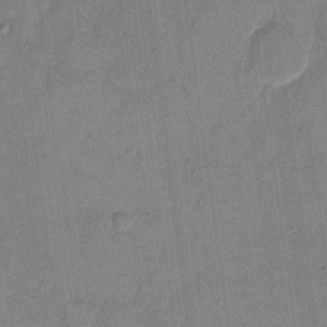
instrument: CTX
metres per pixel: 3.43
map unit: eHh
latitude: 7.6883
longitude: -66.8380
